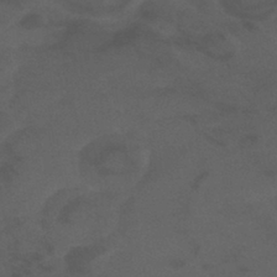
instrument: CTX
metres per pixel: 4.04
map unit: eHb
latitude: -41.0675
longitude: 84.4817
